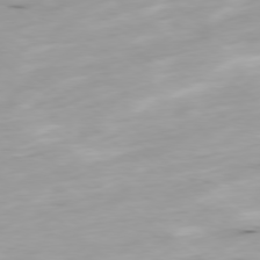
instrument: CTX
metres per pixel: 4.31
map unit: Ap
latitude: -78.9919
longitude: -92.2522
